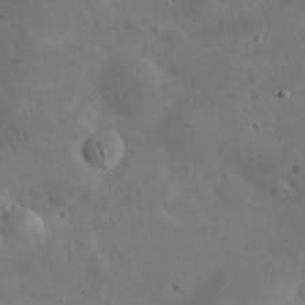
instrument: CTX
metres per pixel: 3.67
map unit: eHh
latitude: 25.8394
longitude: -67.3481
